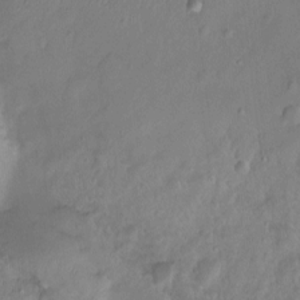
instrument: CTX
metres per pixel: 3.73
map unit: Ht
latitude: -5.7666
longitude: -20.8380
